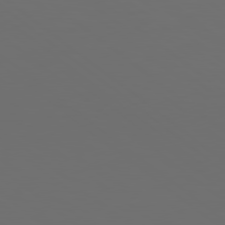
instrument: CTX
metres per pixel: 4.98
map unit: Hpe
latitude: 78.5735
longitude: -175.1025
